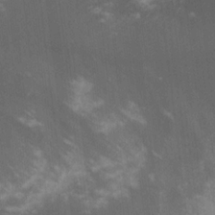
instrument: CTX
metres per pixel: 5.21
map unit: lHvf
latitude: -14.9920
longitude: -101.8206
